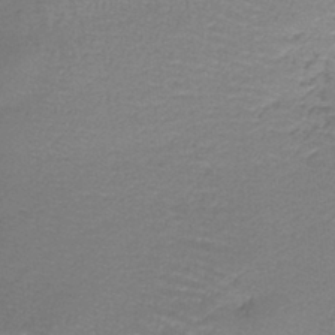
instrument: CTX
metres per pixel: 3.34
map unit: lHb
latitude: -41.8800
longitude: 57.8611
